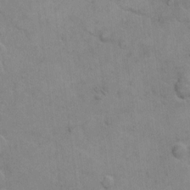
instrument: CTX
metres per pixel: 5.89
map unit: Hto
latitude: 5.8961
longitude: -62.1578
